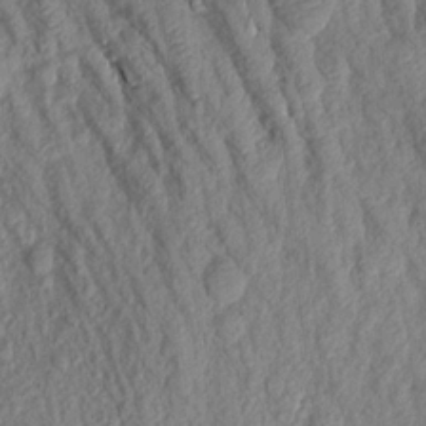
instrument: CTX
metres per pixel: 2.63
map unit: Aa
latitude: 17.6316
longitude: -146.5924
